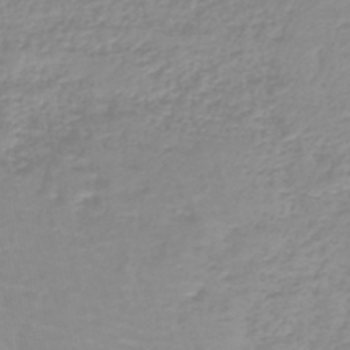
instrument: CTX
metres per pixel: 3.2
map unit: lHb
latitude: -44.0472
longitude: 54.1795
